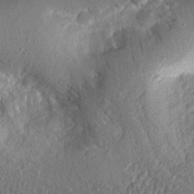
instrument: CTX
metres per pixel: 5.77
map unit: eHh
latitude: 24.8946
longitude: -79.0648
